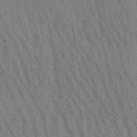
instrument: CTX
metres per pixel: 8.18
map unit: Aa
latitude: 30.5924
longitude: -139.1403
